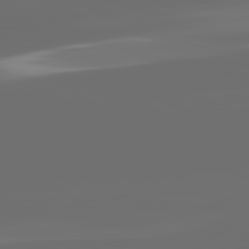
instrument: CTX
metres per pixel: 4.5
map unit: lApd
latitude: 81.8583
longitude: -165.0647
